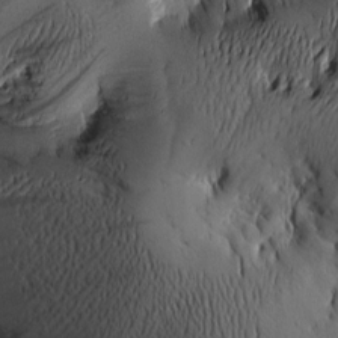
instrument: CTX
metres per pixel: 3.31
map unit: Htu
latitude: -2.6329
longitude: -177.1970
